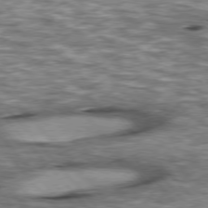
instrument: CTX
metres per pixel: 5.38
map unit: lApd
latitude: 76.4223
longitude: -49.4048
